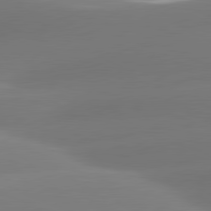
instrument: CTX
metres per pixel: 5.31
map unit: lApd
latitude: 80.9892
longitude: -161.6127
